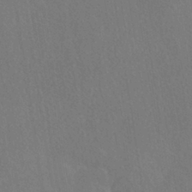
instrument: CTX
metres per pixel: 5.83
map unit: HNhu
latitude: -40.7652
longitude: 97.2565
